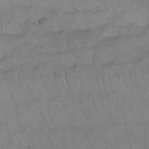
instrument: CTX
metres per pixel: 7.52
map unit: Nhu
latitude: 26.2901
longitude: -70.3845
